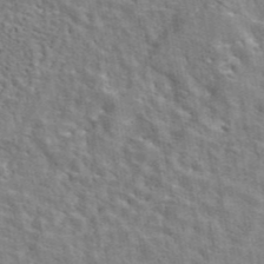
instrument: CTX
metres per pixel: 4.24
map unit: eAb
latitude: 44.4601
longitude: 110.4818
